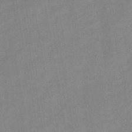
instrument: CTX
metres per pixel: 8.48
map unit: HNb
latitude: -45.9367
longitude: -37.9528
